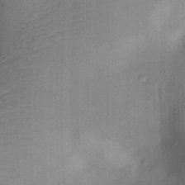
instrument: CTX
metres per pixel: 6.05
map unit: Aa
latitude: 30.6302
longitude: -142.1389
